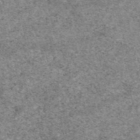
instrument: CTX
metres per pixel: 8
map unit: eAb
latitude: 47.1781
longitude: 118.5007
